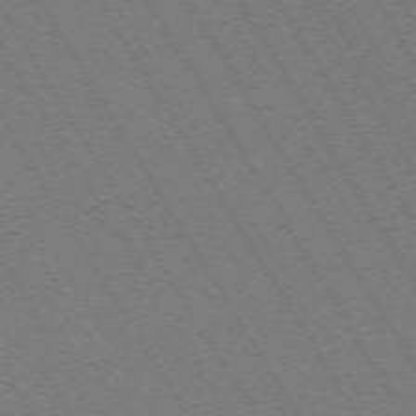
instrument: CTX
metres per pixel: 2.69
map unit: Hpe
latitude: -71.8422
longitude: 11.3699
